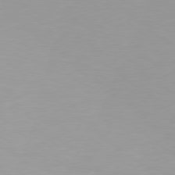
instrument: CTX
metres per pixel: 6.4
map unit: Hpe
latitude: 78.1389
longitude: -142.3467
